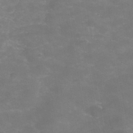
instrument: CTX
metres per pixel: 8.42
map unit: Hve
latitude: -30.8597
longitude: 95.2942
